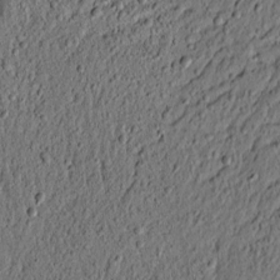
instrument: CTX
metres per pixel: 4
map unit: lAvf
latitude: 4.8569
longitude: 165.5210
